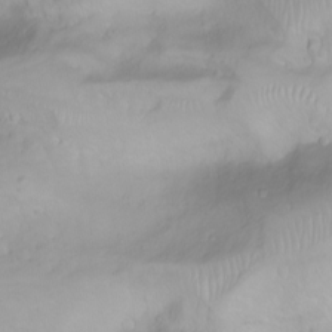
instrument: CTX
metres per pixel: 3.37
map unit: Nhu
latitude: -4.9352
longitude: -79.9339
